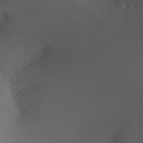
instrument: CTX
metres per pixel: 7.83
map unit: Ht
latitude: 1.7260
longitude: -24.6301
